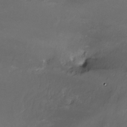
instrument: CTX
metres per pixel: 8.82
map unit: Nve
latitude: -24.7463
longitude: -108.7813
